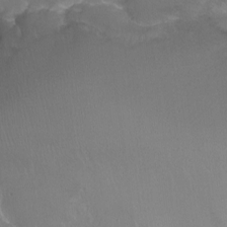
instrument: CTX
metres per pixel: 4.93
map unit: Ht
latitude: -12.6330
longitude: -44.2144
